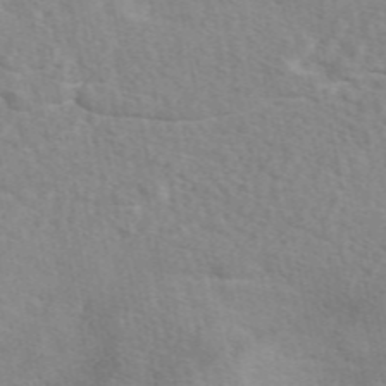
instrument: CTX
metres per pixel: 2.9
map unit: eAb
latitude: 49.0836
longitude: 119.9745
